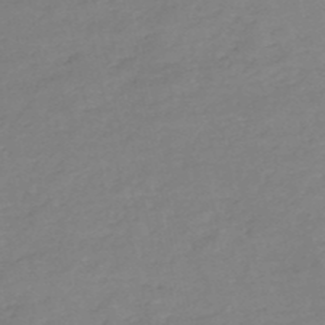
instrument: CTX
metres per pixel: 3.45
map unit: eHh
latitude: -52.7463
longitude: -25.4426
